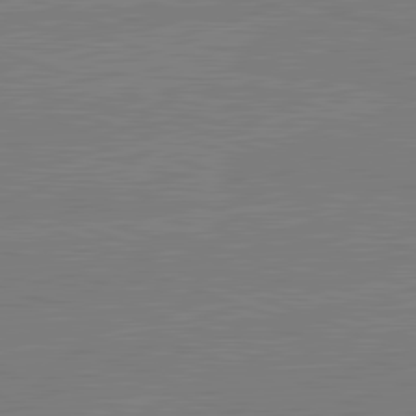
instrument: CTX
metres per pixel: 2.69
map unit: lApd
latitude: 82.2333
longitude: -159.5560
